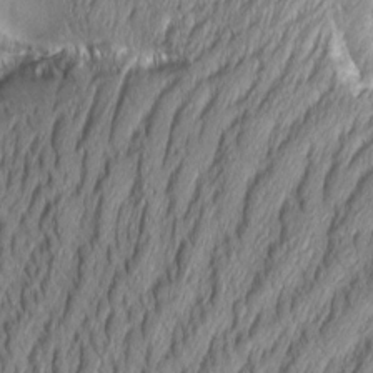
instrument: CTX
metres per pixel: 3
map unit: Aa
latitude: 8.5168
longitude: -129.5560
